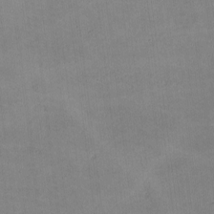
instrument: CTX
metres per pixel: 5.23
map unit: lHvf
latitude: -9.8611
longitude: -101.4615
